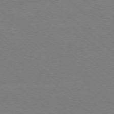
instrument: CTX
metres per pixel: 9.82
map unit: Ap
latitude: -77.7667
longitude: -84.4034
